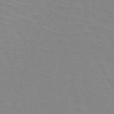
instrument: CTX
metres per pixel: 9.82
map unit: HNb
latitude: -45.9367
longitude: -42.6680
